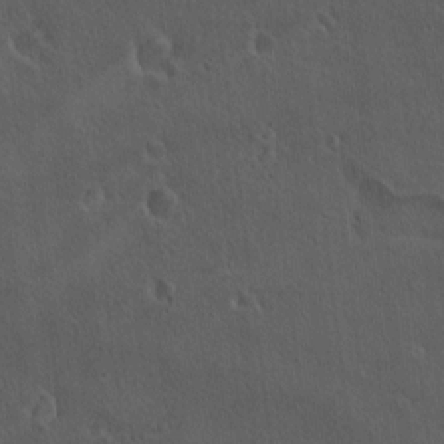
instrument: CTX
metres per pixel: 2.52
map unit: lAvf
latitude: 8.0444
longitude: 168.6518
